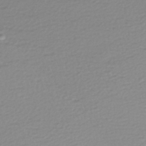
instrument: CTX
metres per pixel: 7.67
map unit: HNhu
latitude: -46.7274
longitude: 102.9731
